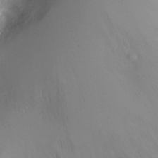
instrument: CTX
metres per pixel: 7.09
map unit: Ht
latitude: -5.9556
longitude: -26.3278
